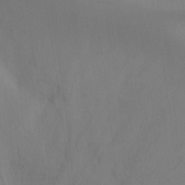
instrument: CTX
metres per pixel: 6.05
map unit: Ht
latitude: -17.3132
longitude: -47.4427
